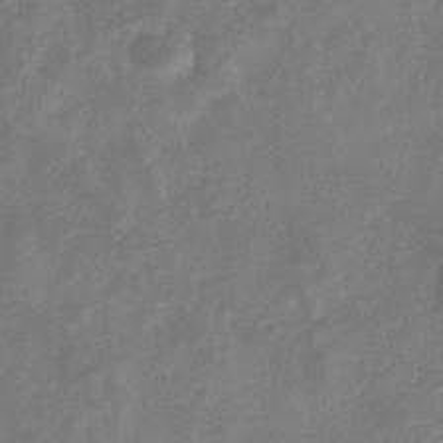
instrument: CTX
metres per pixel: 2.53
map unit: eHb
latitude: -34.1984
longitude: 74.6519
